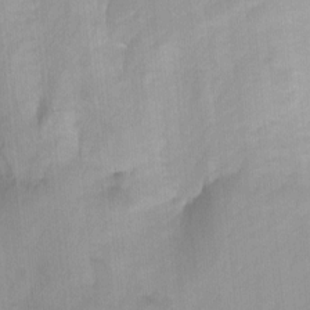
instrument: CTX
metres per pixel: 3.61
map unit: Nhu
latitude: -14.1039
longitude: -54.4601
